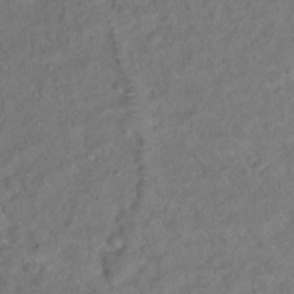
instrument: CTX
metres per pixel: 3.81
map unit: Ht
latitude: 15.3860
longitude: -37.2726
